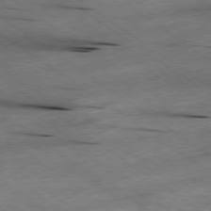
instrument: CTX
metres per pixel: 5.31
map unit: Hpe
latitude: -78.7085
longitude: -21.7828
